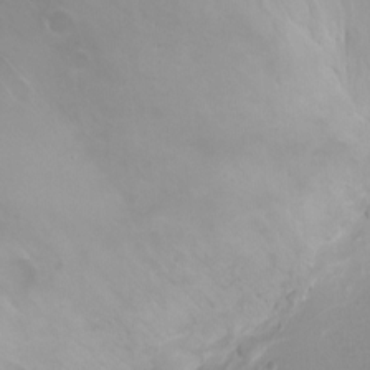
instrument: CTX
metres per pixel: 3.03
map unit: Ht
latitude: -1.3699
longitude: -18.5923
